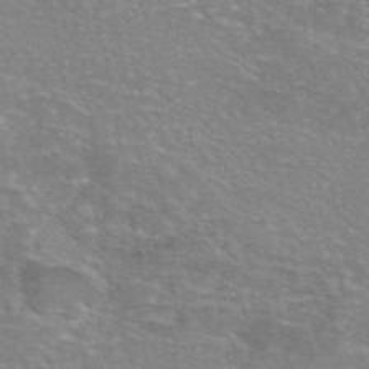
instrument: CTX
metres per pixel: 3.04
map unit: eAb
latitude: 46.1200
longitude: 102.4251
